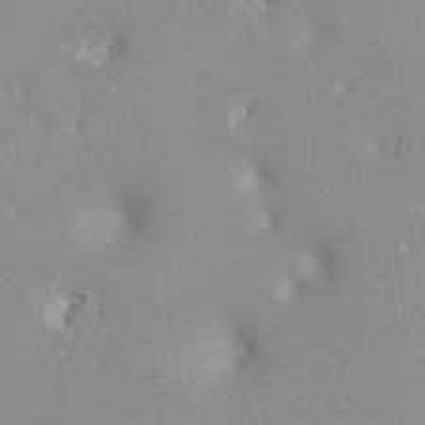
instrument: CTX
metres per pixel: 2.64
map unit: HNhu
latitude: 2.3467
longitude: 8.0283
